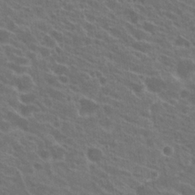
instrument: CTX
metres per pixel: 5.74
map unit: Hto
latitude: 23.3293
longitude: -38.9891
